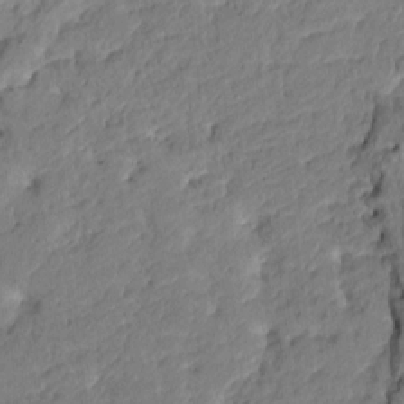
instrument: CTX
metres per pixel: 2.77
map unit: HNhu
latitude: 7.6883
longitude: -3.8205
